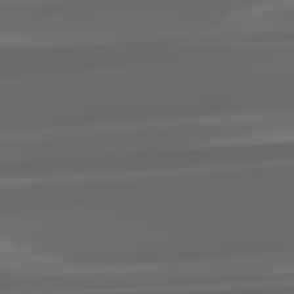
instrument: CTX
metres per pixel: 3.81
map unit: lApd
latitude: 82.4790
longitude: 142.3495
